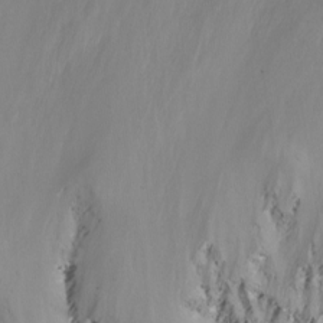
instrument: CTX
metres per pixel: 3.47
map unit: Nhu
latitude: -13.0109
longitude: -63.6127
